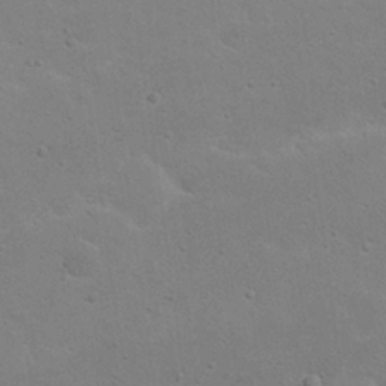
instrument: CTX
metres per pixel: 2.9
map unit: Nhu
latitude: 23.0080
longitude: -71.9717
